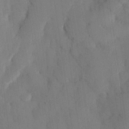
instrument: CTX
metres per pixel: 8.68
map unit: eHh
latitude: 26.3656
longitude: -80.2711
